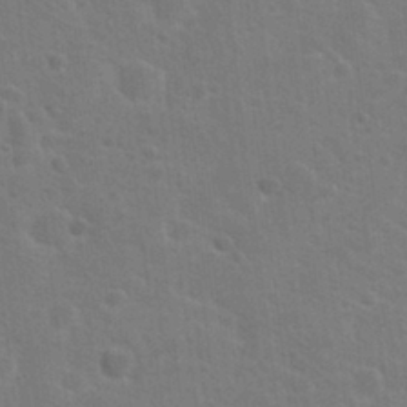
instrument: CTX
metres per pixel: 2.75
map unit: Hto
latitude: 22.9703
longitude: -47.7450
